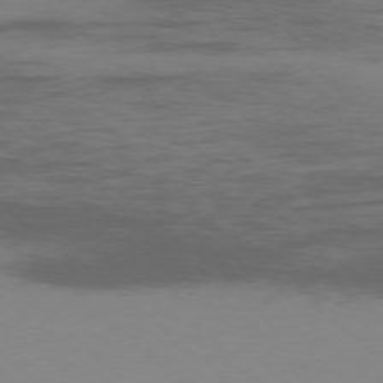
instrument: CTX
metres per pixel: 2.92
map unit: Ap
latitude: -77.6722
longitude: -67.0458
